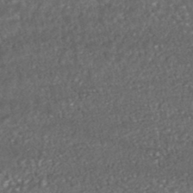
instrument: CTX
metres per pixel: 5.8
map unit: HNhu
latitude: -46.2172
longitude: 104.8219
